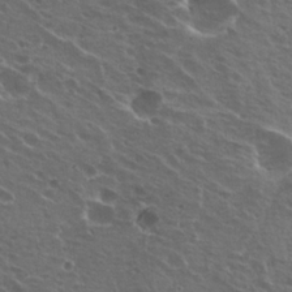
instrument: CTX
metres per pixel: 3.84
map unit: Hto
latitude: 23.1970
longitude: -30.7247
